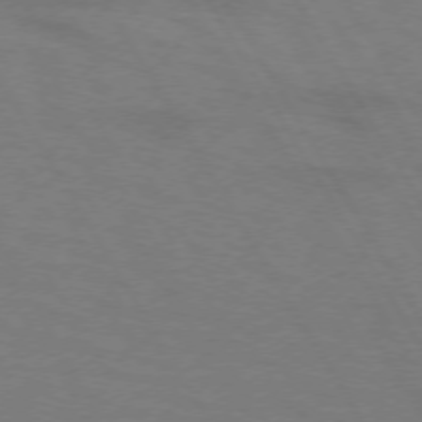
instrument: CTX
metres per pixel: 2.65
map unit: lApd
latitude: 72.3846
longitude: -57.5371
